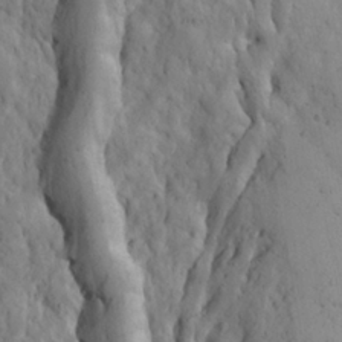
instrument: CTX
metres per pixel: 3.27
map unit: Ave
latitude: 23.1781
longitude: -134.6679
